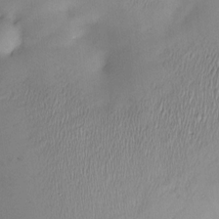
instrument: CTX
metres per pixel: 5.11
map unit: Nve
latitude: -22.7463
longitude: -138.3278
